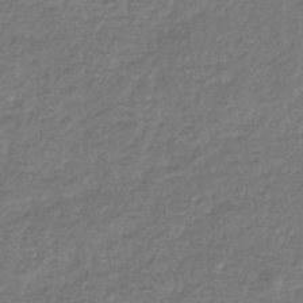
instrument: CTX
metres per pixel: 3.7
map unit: eHb
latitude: -33.6911
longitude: 75.8234
